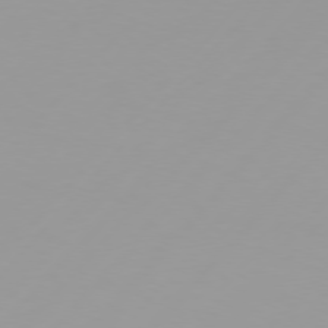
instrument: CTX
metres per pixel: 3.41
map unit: Hpe
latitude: 75.7450
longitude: -128.2900
